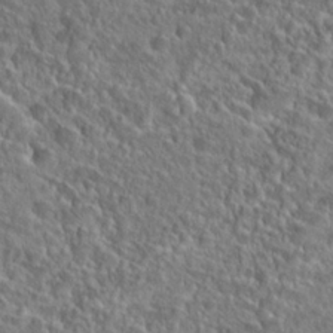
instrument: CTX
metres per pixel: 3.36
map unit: Hto
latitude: 25.3670
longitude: -46.2523
